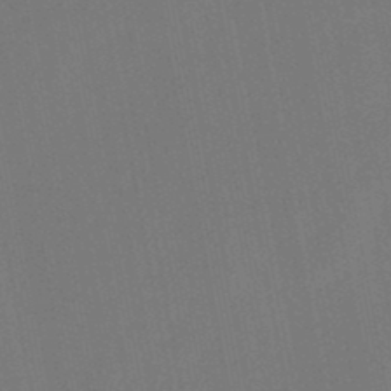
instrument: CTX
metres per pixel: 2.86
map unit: lHb
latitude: -47.7288
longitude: 71.8045
